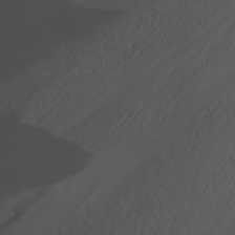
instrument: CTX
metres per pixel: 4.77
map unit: Nhu
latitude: -8.4251
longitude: -84.1200
